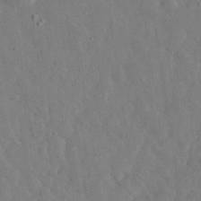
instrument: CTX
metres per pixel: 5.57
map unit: eHh
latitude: 31.1781
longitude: -76.5356
